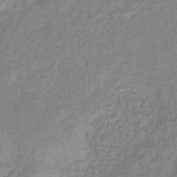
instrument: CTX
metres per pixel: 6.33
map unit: eHb
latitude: -32.1228
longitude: 74.6330
